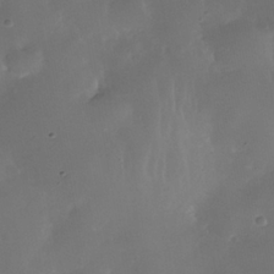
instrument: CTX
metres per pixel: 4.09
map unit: Nhe
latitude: -35.7855
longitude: -130.8569
